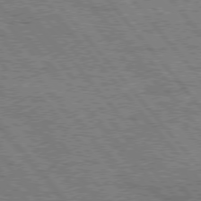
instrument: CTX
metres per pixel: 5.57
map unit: Hpe
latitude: 76.3467
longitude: -149.8583
